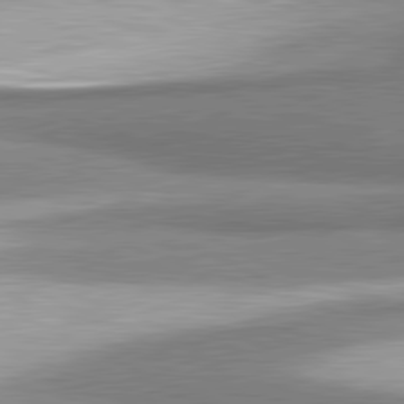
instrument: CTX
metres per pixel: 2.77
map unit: lApd
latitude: 81.3482
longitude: 168.0661
